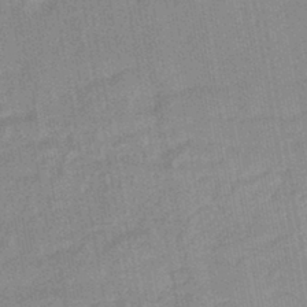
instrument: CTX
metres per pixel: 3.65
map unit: eHb
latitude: -44.0283
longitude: 85.8044
